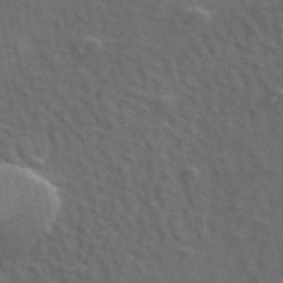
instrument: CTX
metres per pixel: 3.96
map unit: ANa
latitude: 49.7639
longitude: -82.4790
